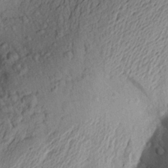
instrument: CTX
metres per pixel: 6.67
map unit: Aa
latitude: 23.1025
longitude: -150.0822
